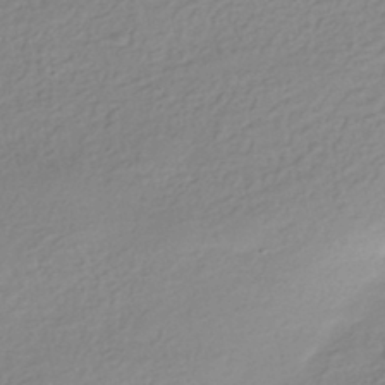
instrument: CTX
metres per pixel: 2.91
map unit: HNhu
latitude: -40.9353
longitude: 94.3684
